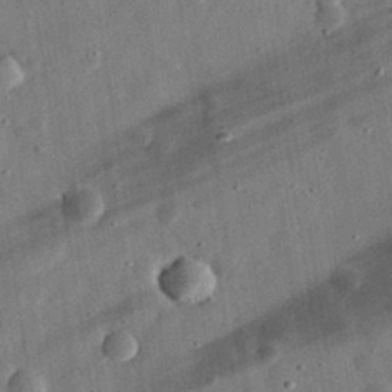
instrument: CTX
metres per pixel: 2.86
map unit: eHh
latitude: 32.6113
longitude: -76.8002
